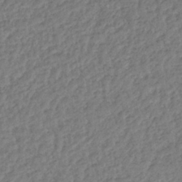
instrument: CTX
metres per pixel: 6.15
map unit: lHb
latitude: -39.0109
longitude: 68.8597
